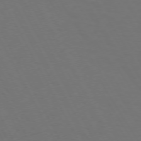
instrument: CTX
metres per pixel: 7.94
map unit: Hpe
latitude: 72.1767
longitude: -126.9136
